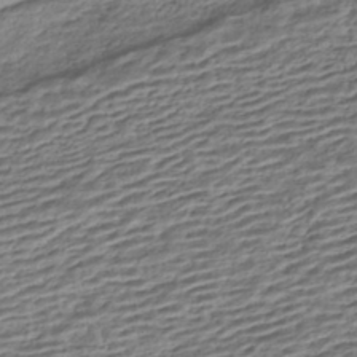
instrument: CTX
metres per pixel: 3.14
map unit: HNhu
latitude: -43.0864
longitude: 104.4629
